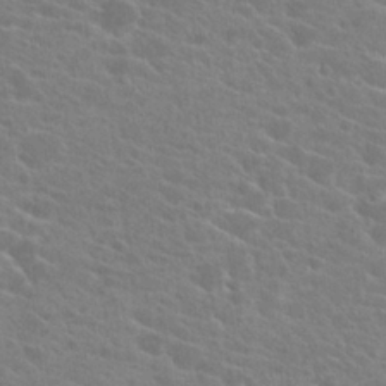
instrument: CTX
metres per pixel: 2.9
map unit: Hto
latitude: 22.5357
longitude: -39.5371
